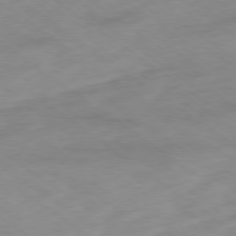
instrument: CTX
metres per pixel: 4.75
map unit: Ap
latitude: -79.1053
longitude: -96.7813
